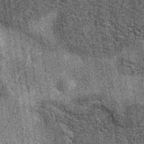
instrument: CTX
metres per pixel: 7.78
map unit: eAb
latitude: 38.2711
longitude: 107.6155
